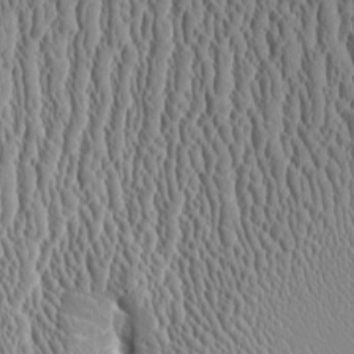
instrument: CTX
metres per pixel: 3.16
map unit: Aa
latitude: 9.7828
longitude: -129.6505
